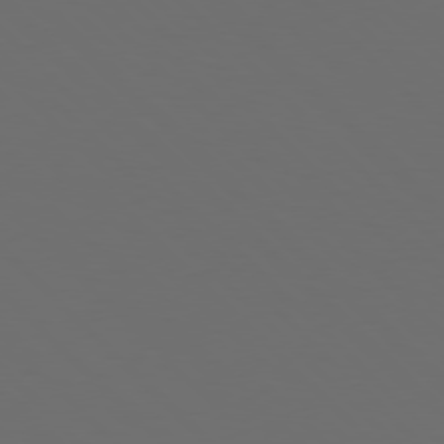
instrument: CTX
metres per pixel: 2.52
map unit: Hpe
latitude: 77.1403
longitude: -168.0822
